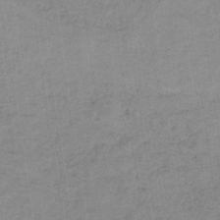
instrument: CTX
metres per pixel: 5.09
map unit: HNb
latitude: -33.0487
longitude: 62.1228
